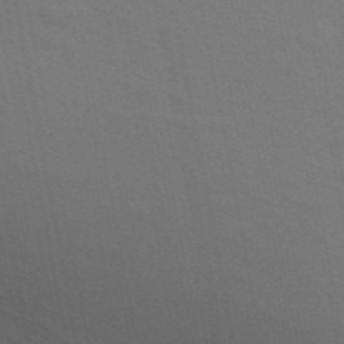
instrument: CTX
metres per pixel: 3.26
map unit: ANa
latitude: 48.9136
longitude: -76.6679
